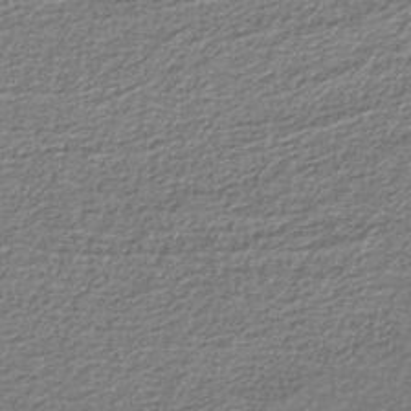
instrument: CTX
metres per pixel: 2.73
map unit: eAb
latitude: -39.7667
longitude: 51.8422
